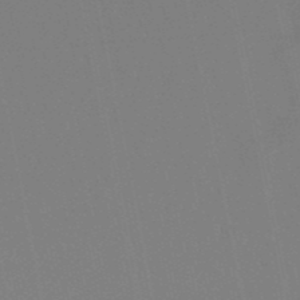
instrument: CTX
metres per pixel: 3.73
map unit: lHb
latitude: -49.3321
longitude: 71.3321
